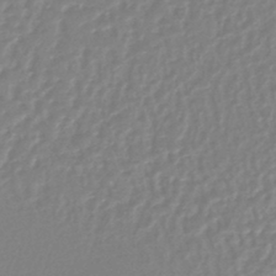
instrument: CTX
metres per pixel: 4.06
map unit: lHb
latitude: -44.0661
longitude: 65.2376
